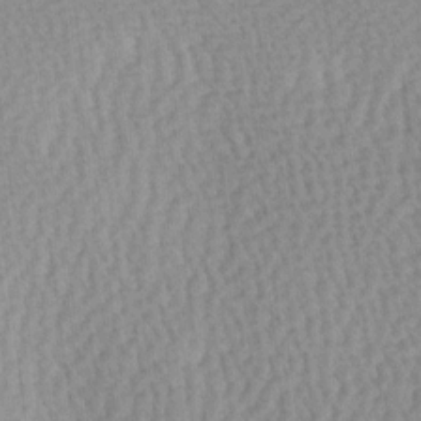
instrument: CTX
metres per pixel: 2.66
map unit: Ave
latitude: 10.8380
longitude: -107.2159
